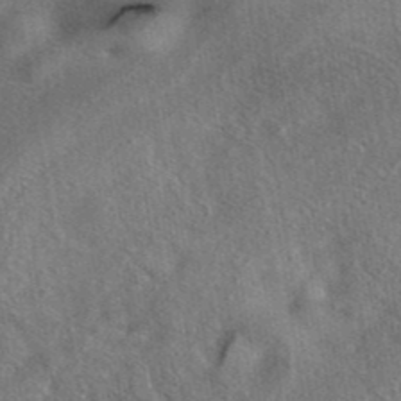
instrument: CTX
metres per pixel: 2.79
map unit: eAb
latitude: 41.4048
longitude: 102.9353
